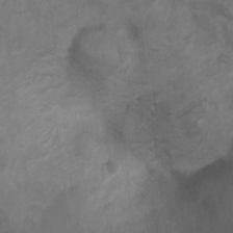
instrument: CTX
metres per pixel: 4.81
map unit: Ht
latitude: 4.0255
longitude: -29.1214
